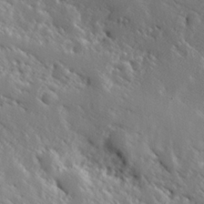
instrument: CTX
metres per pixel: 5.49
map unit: Hve
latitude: 25.2348
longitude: 145.9367
